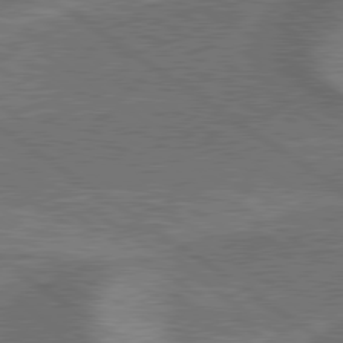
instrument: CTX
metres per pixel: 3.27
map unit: lApd
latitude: 79.5371
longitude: 173.3509
